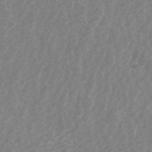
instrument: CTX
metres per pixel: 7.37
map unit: ANa
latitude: 44.7057
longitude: 24.8219
